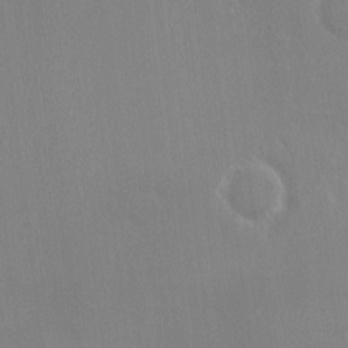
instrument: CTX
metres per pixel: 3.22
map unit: HNhu
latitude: 5.9528
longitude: 7.5399
